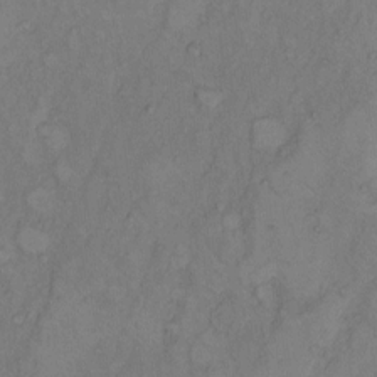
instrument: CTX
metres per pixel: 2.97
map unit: Hto
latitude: 7.8394
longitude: -59.9528
